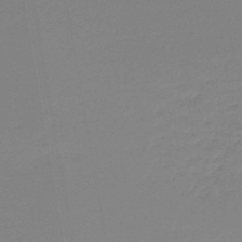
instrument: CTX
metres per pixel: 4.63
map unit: lHb
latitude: -44.5763
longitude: 60.0472
